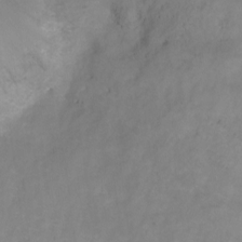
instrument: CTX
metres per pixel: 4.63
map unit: Ht
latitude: -9.1242
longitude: -35.6505
